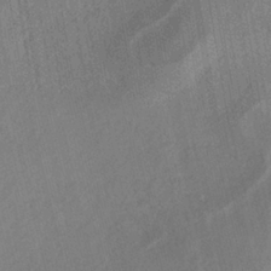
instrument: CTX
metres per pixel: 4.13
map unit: ANa
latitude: -38.3306
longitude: 94.4251
